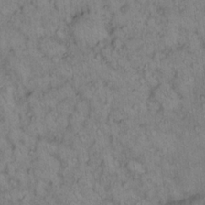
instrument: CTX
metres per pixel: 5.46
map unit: eHh
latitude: 15.5560
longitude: -64.5735
